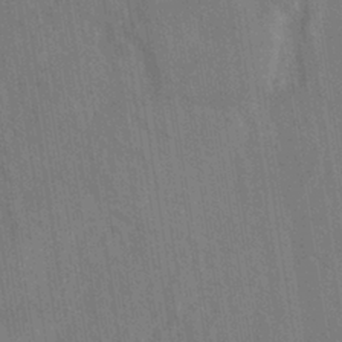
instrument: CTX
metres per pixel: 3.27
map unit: eHh
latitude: -39.3699
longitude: -26.7246
